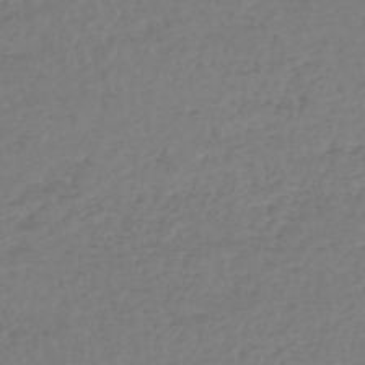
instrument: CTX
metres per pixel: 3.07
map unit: lHb
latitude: -45.5021
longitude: 68.0472
